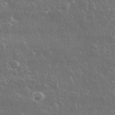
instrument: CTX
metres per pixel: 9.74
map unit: lHvf
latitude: 33.3860
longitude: -89.8962
